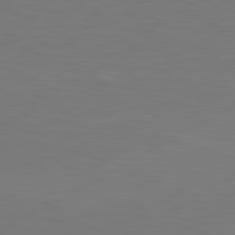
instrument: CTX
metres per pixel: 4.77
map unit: lApd
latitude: 81.1403
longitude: -171.3293
